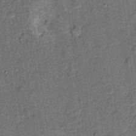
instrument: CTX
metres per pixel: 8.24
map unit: Ht
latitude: 9.1214
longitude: -38.4601
